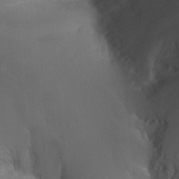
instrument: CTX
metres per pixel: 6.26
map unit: Nhu
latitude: -12.9731
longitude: -65.5749
